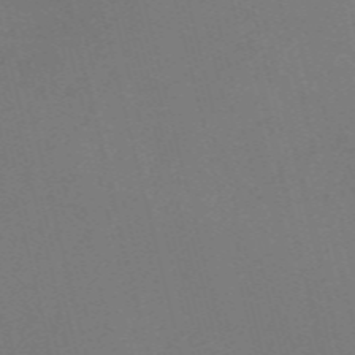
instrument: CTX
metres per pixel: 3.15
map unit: Nve
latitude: -59.7666
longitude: 63.4265
